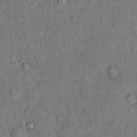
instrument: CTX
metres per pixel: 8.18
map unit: Hto
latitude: 13.1025
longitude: -59.0270
